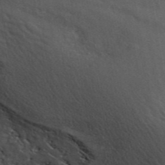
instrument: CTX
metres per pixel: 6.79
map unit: ANa
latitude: 44.4034
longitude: 47.5777
